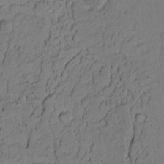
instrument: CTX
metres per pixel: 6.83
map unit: Nhu
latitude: -5.4643
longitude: -151.4426
